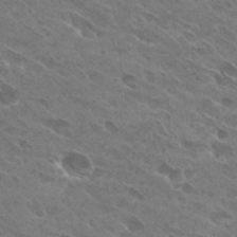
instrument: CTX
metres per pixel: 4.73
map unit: Hto
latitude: 29.4426
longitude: -44.0633
